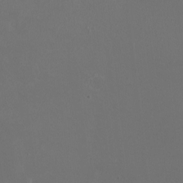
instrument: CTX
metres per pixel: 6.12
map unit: HNhu
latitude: 1.3103
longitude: -1.9528
